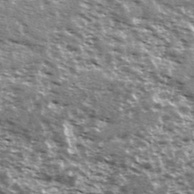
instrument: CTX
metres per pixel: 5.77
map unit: Ave
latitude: 40.2711
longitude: -108.6301
